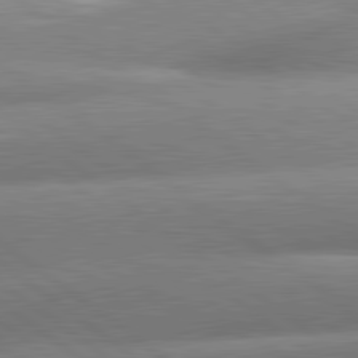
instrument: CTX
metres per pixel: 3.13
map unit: lApd
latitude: 81.1970
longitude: -157.1403
